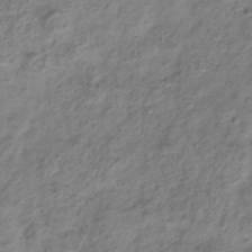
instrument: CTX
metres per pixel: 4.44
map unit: Hve
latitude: -33.5966
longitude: 89.2754
